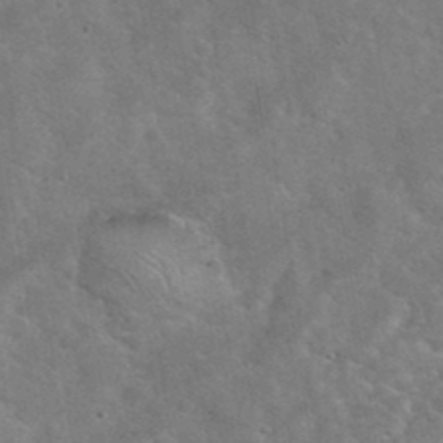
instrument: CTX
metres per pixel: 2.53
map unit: eHh
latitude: 37.6316
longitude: -65.6316
